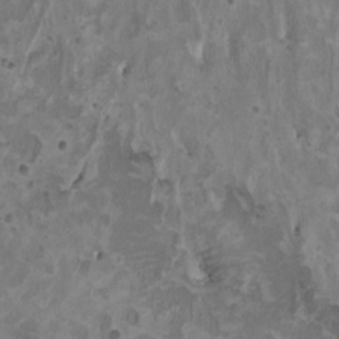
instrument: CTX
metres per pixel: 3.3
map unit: HNhu
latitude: 2.9136
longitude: -4.0822
